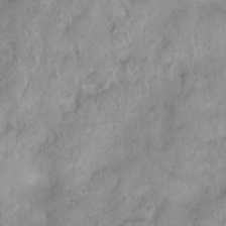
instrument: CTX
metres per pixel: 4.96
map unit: Nhu
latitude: 4.1578
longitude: -15.5749
